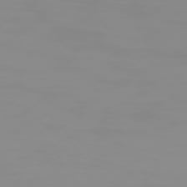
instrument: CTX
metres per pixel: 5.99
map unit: Hpe
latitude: 74.5924
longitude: -128.4601
